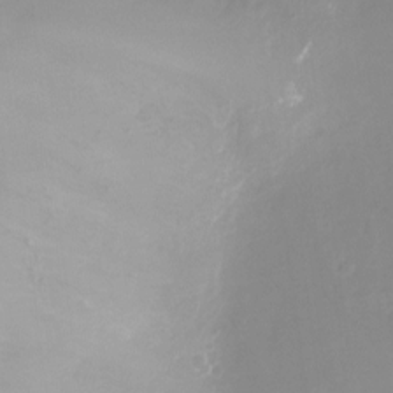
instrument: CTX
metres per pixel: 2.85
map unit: Ht
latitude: -11.1242
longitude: -27.1025
